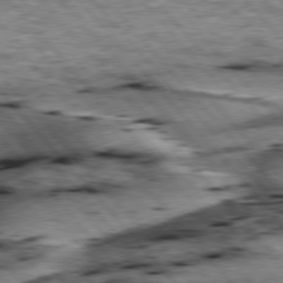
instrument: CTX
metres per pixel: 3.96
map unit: lApd
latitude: 76.2522
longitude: -71.3293
